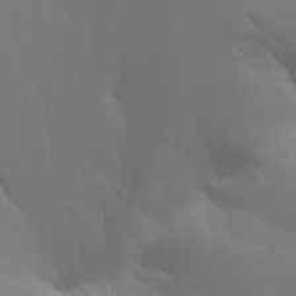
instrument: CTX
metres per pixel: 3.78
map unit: Aa
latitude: 26.1767
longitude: -131.1970
